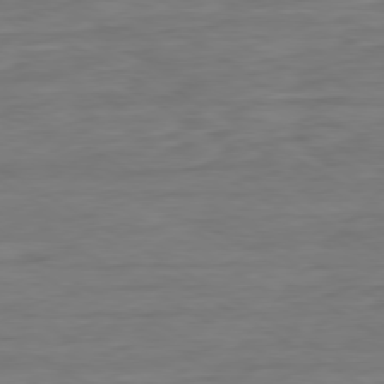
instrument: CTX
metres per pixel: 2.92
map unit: Ap
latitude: -80.2929
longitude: -103.2915
